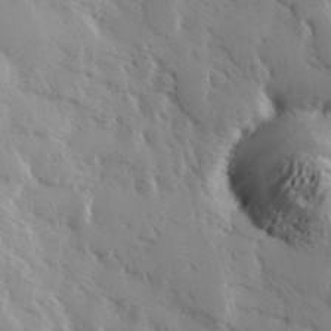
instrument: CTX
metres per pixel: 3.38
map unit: Hve
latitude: 32.9514
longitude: 149.7667
